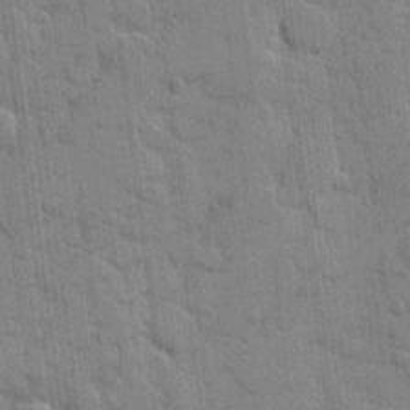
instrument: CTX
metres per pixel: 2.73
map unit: eHh
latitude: 9.9339
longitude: -65.2159
